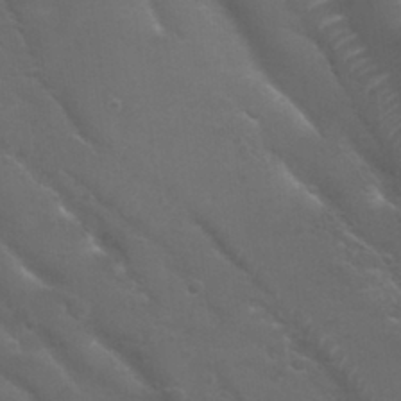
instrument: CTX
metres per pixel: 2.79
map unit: Nhu
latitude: 29.6316
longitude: -50.3467
